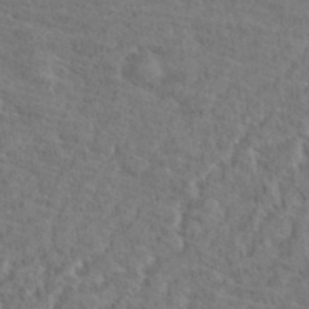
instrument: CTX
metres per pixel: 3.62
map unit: eHh
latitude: 37.5182
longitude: -137.5749
